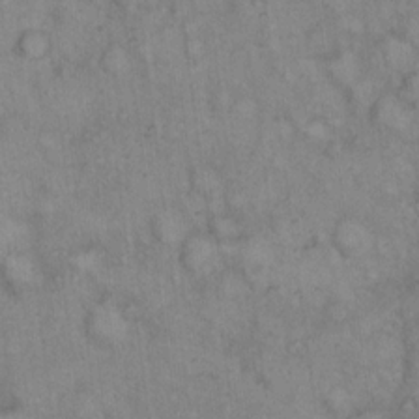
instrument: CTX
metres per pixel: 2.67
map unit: eHh
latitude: 14.8947
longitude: -64.4601
